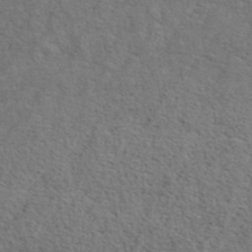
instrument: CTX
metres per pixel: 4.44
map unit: ANa
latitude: 39.5371
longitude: 22.4629
